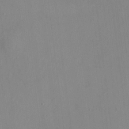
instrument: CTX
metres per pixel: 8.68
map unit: HNhu
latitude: -1.4266
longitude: -7.2348
